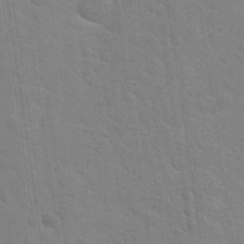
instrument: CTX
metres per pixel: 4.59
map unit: Hto
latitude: 34.3278
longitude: -51.5560
